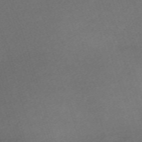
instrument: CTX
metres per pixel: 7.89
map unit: eHh
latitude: -61.9367
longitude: 49.8234
